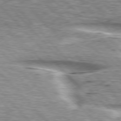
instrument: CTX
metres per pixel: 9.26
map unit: lApd
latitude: 76.0255
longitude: -58.1200
